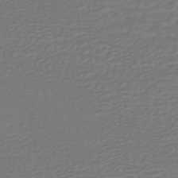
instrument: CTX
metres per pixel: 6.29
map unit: HNhu
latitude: -46.6140
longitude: 96.4062
